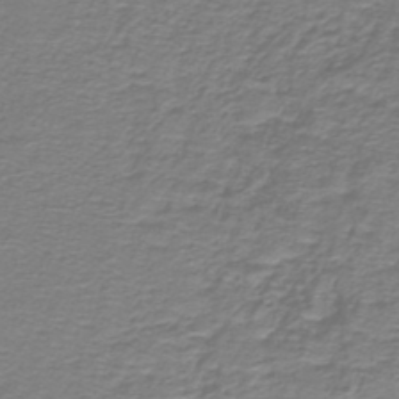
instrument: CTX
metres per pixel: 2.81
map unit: lHb
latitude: -42.7652
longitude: 57.0297
